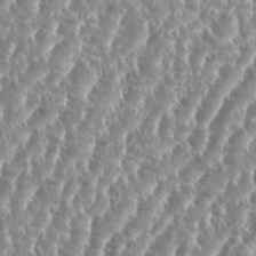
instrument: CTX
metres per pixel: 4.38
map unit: eHh
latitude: 34.7813
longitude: -135.0647
